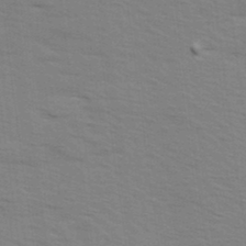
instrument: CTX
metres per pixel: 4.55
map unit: Ave
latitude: 14.8758
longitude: -102.7246
